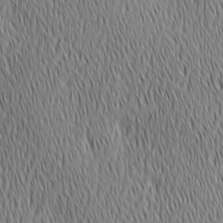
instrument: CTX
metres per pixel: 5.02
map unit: Ave
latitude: 2.5923
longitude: -114.4223
